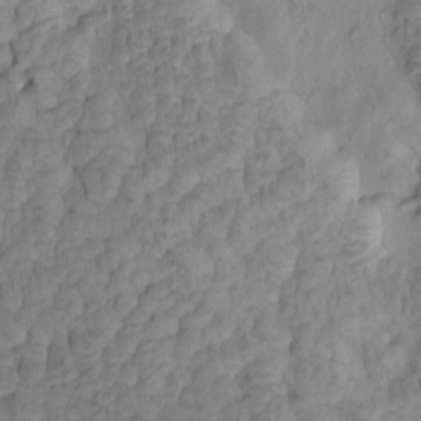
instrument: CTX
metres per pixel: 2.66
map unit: eHh
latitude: -1.3510
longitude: 15.1431
